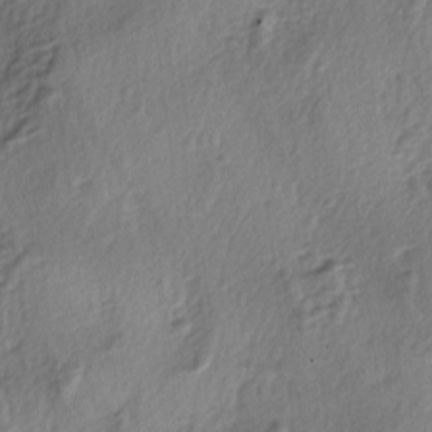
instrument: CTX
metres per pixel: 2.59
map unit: lAa
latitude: -4.4440
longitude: -123.2915
